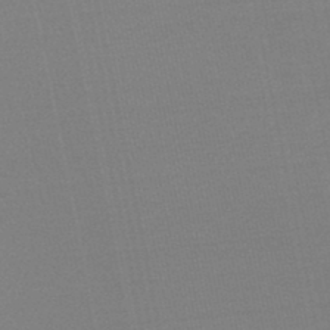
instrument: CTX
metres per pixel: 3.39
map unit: lHb
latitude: -45.2565
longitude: 67.4832
